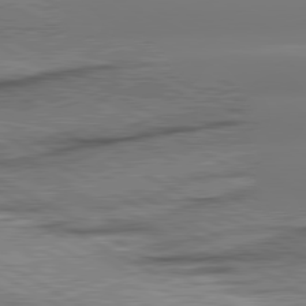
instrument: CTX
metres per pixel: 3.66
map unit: lApd
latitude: 80.8191
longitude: -156.9513
